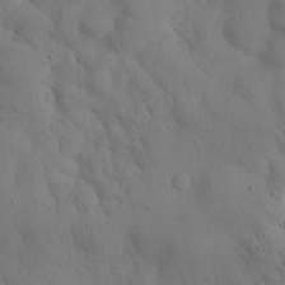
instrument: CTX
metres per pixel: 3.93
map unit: Nhu
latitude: 27.7639
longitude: -72.6680
